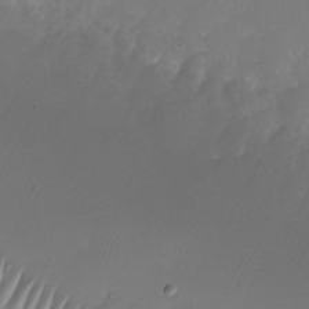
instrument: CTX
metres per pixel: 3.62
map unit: Nhu
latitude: -26.6329
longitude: -72.3468
